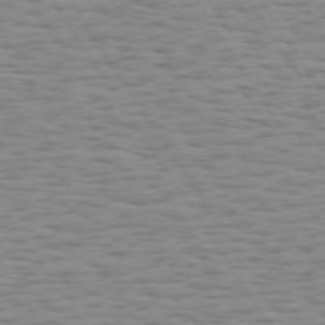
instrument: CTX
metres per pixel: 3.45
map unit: Hpe
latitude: 73.4238
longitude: -132.1011
